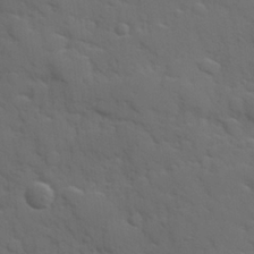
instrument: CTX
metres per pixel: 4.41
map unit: Hve
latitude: 24.9702
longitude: 148.2362
